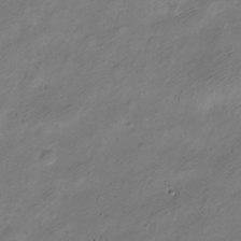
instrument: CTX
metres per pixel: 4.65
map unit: Nve
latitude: -23.7856
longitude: 106.1984
